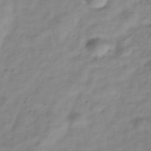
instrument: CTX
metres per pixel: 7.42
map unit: Hve
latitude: -32.8408
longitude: 89.2565
